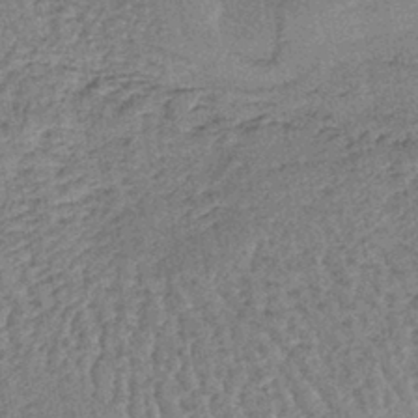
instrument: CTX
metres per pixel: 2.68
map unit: lHb
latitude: -40.1228
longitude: 62.9730
